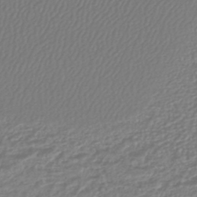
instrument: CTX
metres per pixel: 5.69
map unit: lHb
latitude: -43.2187
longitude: 70.8597
